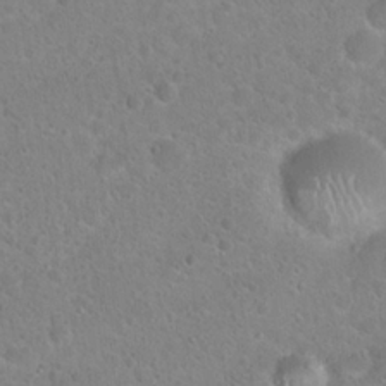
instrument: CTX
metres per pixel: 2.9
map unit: Hto
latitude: 21.7639
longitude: -50.6112
